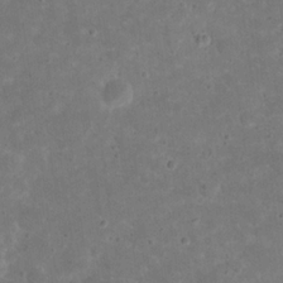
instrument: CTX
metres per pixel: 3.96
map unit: eHh
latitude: 20.0255
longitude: -63.5749
